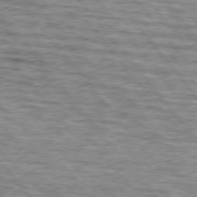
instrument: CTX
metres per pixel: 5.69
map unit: lApd
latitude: 75.8017
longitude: -81.7827
